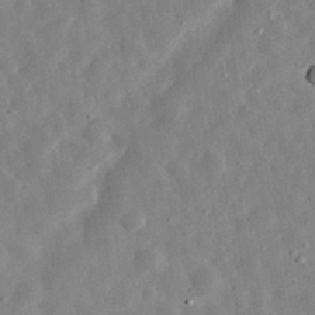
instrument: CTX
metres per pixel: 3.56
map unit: eHh
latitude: 32.7813
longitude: -78.5168
